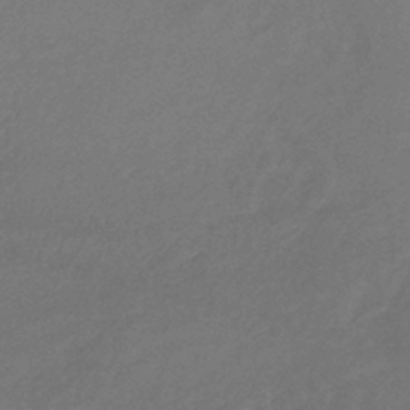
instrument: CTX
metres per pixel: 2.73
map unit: lHb
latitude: -40.5951
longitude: 72.6707
